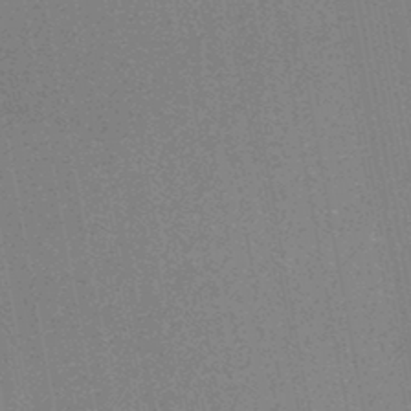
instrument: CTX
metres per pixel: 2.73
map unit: HNhu
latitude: -46.4440
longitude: 99.6344
